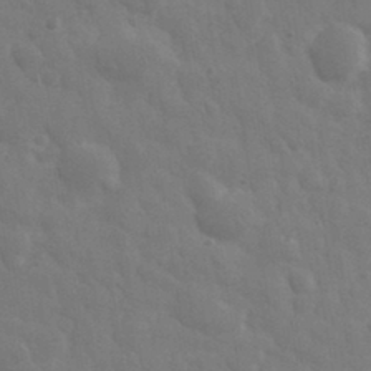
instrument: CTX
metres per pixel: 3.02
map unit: eHh
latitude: 33.1592
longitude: -70.4601
